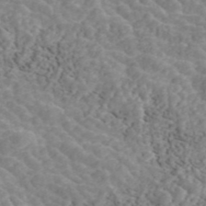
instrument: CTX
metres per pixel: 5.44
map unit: ANa
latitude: 45.4049
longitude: 37.9556
